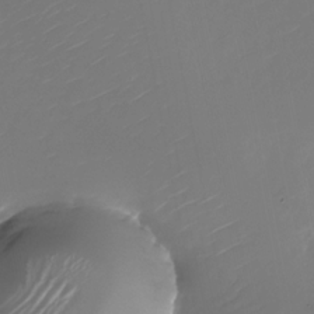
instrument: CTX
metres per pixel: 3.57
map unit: Nhu
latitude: -27.0864
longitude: -73.2537
